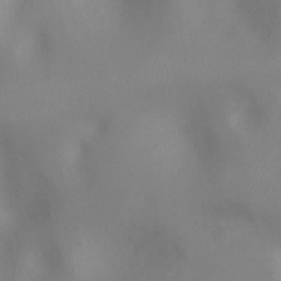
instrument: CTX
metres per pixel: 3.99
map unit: Ht
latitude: -8.2739
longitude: -27.7072
